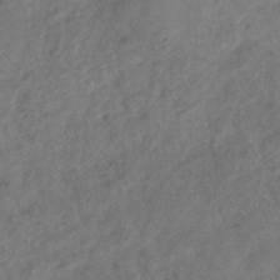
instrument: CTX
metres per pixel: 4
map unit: eHb
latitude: -34.2362
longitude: 79.9178
